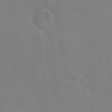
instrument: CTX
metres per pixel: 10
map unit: Hto
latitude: 20.8758
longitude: -54.3278
